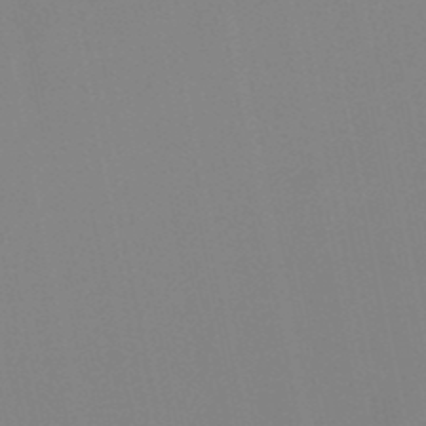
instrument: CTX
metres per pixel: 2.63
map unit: lHb
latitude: -49.4455
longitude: 70.2173
